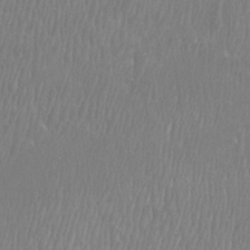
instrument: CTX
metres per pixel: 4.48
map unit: Htu
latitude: -8.9164
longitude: -76.2900
